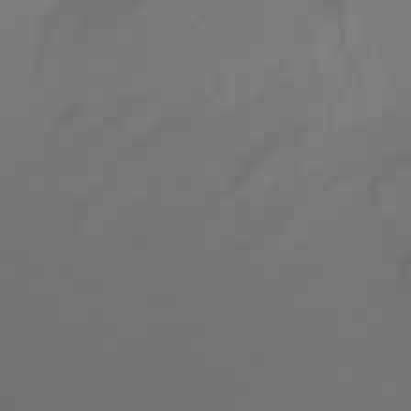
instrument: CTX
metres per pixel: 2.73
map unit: Nhu
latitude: -7.0864
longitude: -83.4237
